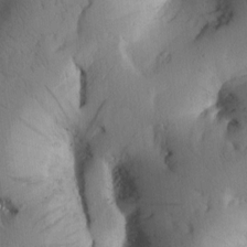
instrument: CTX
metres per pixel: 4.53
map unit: Htu
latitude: 1.6127
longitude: 175.8611
